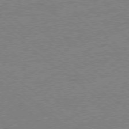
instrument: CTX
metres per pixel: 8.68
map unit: Hpe
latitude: -79.0108
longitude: -15.9906
